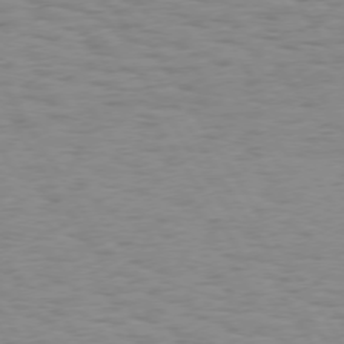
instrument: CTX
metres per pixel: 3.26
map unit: Hpe
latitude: 74.1011
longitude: -136.0444
